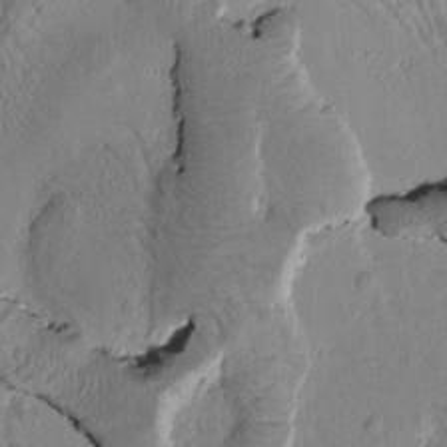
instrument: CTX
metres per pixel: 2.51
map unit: Htu
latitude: -1.5211
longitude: 171.8989
